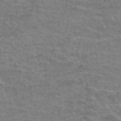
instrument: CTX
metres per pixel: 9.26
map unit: Hto
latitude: 36.8947
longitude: -42.1578
